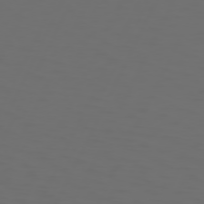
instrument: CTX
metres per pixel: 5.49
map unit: Hpe
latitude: 73.8584
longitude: -126.1956
